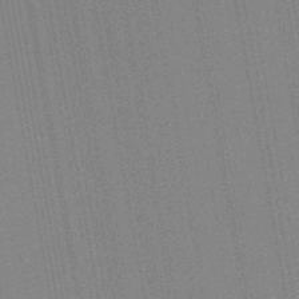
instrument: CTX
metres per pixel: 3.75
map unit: lHb
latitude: -44.6330
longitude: 74.5007
